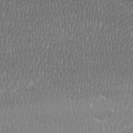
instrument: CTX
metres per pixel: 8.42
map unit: Ave
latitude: -0.6330
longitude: -114.7813
